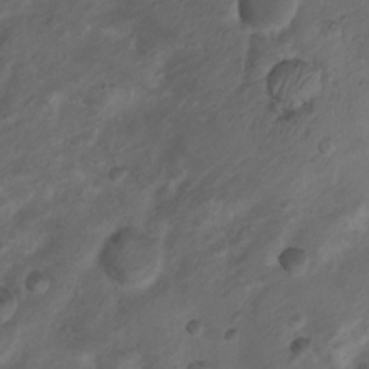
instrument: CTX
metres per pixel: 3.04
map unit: Nhu
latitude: 6.6868
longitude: -22.4790
